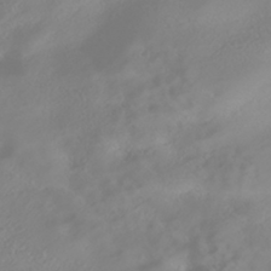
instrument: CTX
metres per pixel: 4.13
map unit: HNhu
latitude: -40.4062
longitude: 100.6707
